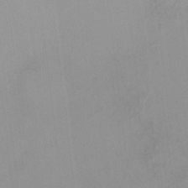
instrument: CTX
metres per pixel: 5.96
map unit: HNhu
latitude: 5.5749
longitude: 9.8422
